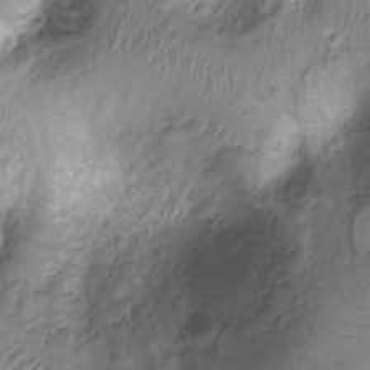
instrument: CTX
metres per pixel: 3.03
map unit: Nhu
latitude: -15.3699
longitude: -26.7246
